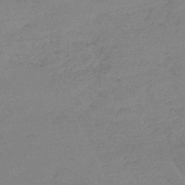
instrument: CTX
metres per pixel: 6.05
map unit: lHb
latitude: -44.7085
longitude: 69.9367
